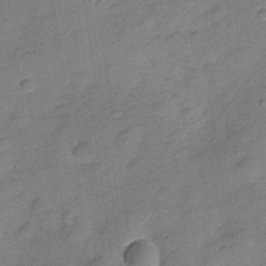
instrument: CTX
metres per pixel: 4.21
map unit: Hve
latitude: -28.2928
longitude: 92.7085
